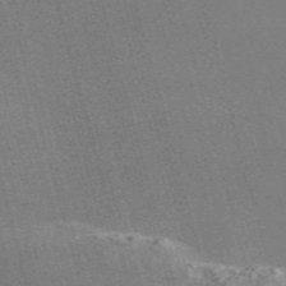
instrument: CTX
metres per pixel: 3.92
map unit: Nve
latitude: -58.2739
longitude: 62.9352
